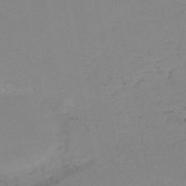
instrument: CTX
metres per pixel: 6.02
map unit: HNb
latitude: -51.5210
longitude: -52.5357
